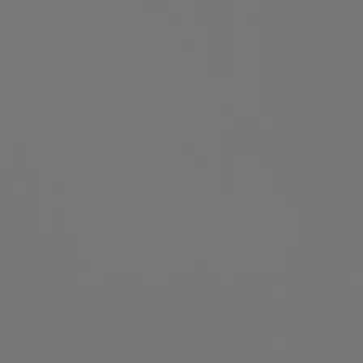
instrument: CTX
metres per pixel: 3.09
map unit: Nhu
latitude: -6.7085
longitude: -95.4427
